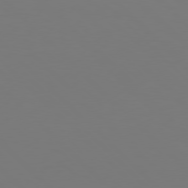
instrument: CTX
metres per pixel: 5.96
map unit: Hpe
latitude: 77.0269
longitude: -132.5546
